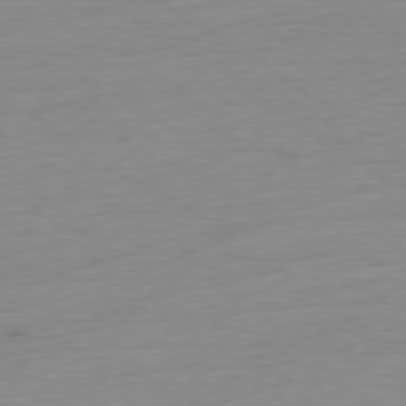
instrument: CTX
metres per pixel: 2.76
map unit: Ap
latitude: -78.6518
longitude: -59.0270
